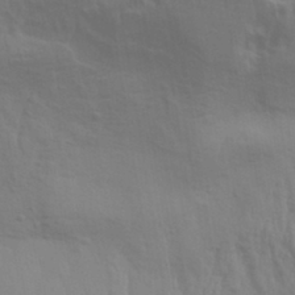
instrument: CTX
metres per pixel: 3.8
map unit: Aa
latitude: 31.3671
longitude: -135.6694
